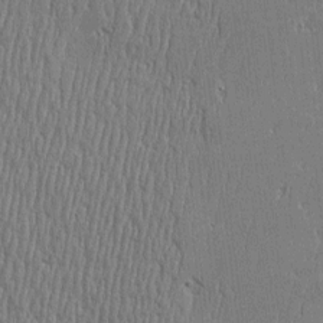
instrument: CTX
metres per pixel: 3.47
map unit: Htu
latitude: -5.6344
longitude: 175.7855
